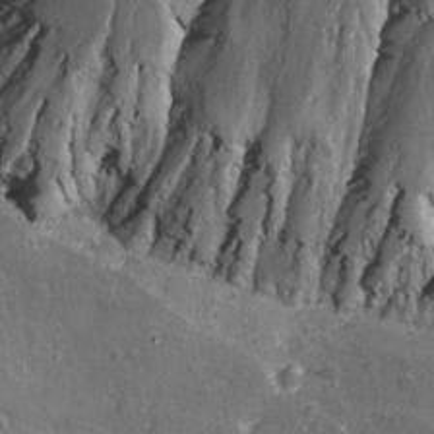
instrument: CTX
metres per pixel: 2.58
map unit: Ave
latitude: 0.1577
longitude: -112.9325
